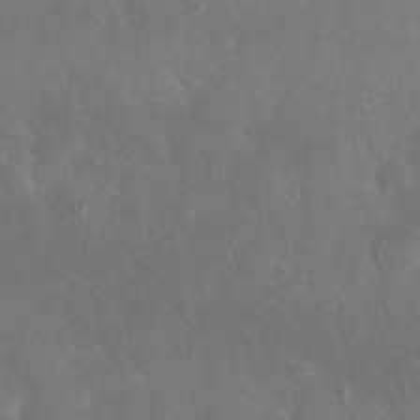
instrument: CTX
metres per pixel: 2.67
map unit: Nhu
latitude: 27.7072
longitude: -65.8583
